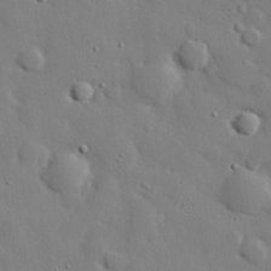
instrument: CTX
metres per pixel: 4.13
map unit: eHh
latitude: 28.9702
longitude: -81.4237
